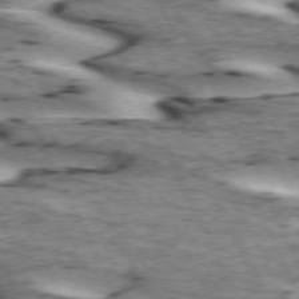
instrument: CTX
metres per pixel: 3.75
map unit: lApd
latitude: 73.1970
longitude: -54.5357
